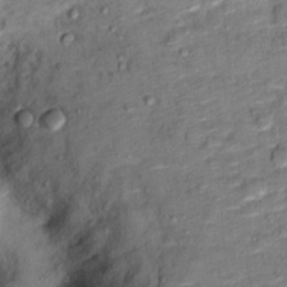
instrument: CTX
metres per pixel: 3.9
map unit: Ht
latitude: 12.1578
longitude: -38.0822
